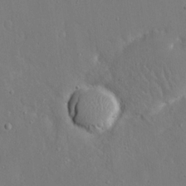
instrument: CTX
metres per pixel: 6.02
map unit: eHh
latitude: 16.8947
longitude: -70.9514
